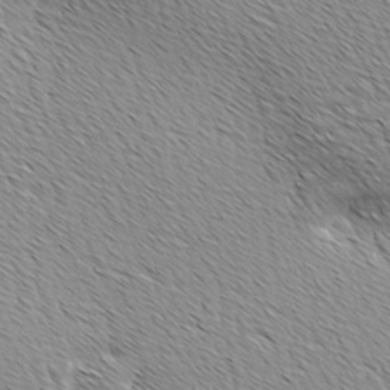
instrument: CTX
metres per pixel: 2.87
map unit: Ave
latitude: 9.8961
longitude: -107.4804
